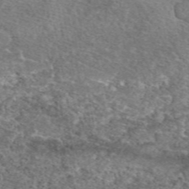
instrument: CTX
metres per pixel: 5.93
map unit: eAb
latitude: 49.9339
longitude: 110.3684
